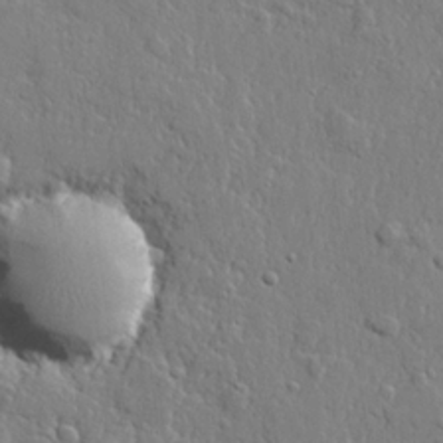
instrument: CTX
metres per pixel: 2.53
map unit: lHvf
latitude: 22.2900
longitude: 144.1417
